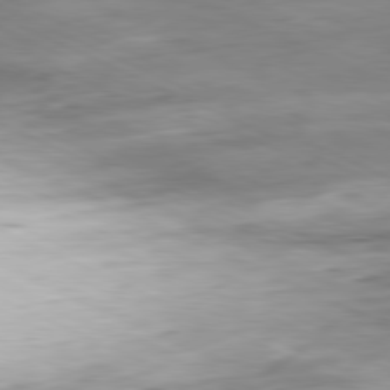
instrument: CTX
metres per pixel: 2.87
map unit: Ap
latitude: -81.3321
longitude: -81.9717
